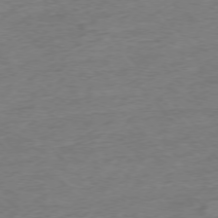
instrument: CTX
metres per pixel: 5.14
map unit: Hpe
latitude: -76.6707
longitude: -11.4804
